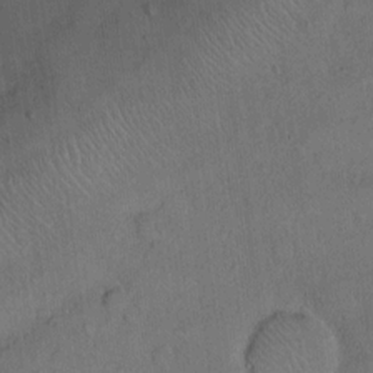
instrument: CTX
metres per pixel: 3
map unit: Hto
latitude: 11.0459
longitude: -58.0822
